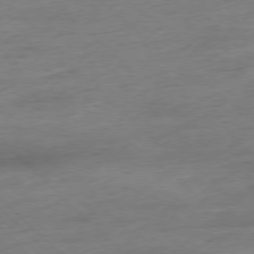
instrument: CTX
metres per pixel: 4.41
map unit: Hpe
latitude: -77.1242
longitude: -13.5749
